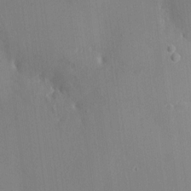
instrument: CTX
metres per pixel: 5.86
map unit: HNhu
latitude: 6.6301
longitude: -3.6694
